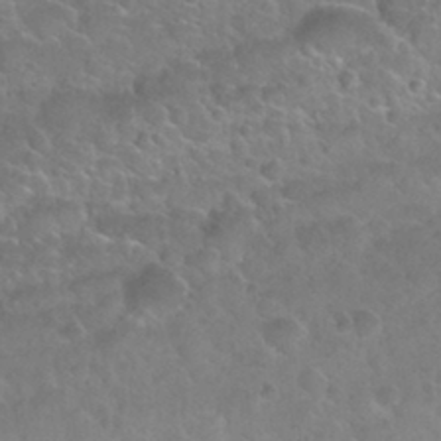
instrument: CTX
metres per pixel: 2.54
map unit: Nhu
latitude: 30.2523
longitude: -52.6680
